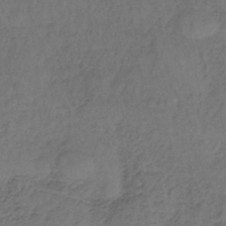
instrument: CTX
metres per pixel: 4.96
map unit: lHb
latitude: -38.0661
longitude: 61.5021
